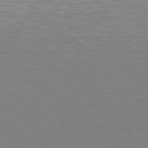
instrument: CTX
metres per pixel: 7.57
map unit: Hpe
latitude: 78.2334
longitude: -170.8947
